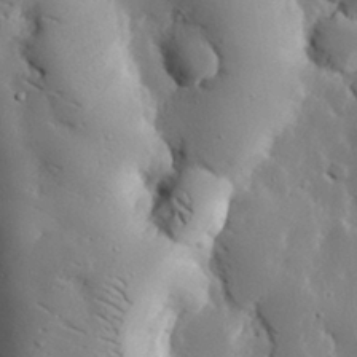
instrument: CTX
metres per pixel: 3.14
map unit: eHh
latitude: 30.1767
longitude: -80.8191
